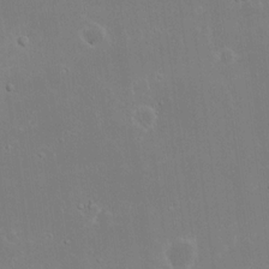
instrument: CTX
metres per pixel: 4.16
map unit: eHh
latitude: 16.9514
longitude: -72.4979
